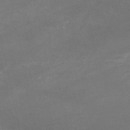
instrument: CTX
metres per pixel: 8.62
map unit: HNb
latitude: -52.2172
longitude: -41.5182
